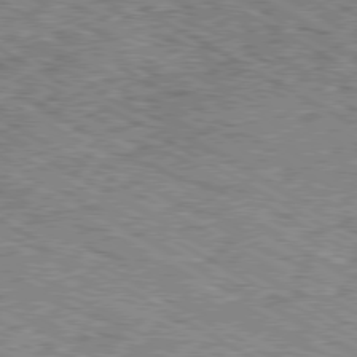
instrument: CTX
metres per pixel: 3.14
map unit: Ap
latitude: -80.2551
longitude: -48.2711
